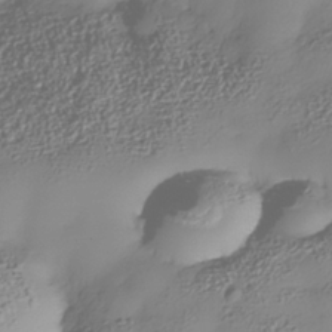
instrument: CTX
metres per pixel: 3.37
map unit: Nhe
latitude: -34.7841
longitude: -142.8758
